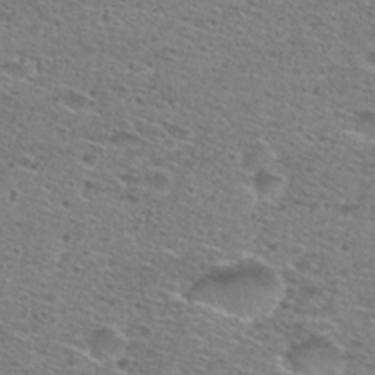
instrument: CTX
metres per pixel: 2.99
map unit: Nhu
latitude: 28.3656
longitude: -47.9528
